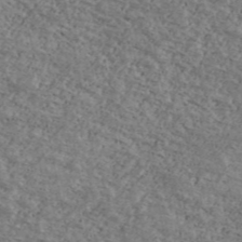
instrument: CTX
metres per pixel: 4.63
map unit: Ave
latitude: 40.7624
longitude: -108.3656
